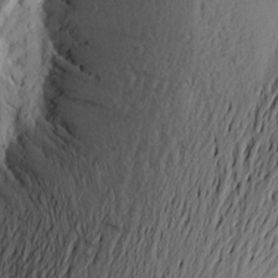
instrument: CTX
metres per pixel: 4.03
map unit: Aa
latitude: 23.9339
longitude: -149.0647
